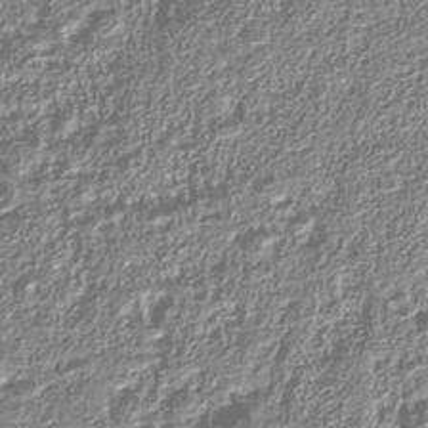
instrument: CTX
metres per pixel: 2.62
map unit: Nhu
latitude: -40.0472
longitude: -86.3089
